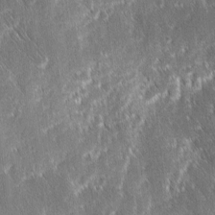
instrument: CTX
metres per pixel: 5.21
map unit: Ave
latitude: 9.2159
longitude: -104.6113
